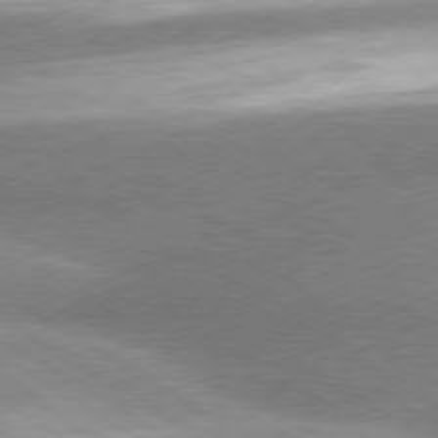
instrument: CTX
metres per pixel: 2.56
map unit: lApd
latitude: 80.3656
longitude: -154.3278
